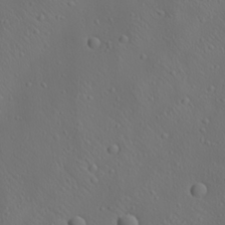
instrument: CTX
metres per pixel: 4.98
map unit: lAa
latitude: 22.7624
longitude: -138.0444
